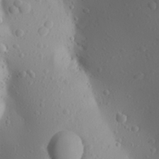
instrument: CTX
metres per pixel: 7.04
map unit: Aa
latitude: 23.1403
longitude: -145.9717
